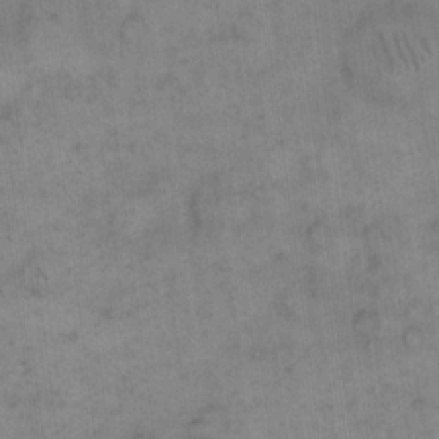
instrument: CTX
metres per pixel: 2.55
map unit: eHh
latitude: 15.1026
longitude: -66.9702
